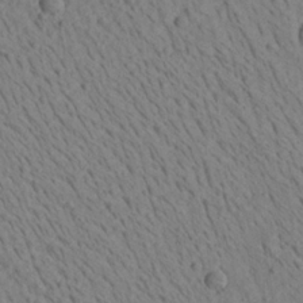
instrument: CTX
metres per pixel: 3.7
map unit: Aa
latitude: 22.4601
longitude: -139.7827
